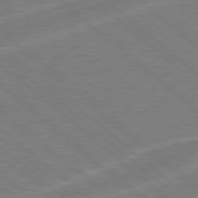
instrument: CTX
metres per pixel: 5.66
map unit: Hpe
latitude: 78.3468
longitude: -152.7247
